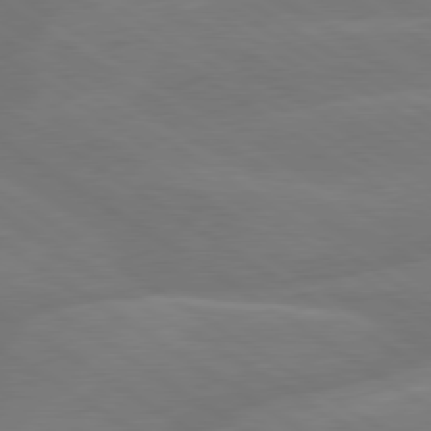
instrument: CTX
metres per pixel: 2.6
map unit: lApd
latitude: 79.4616
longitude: -143.0836
